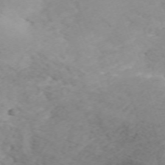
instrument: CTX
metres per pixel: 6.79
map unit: ANa
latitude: 42.0255
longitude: 33.5399
